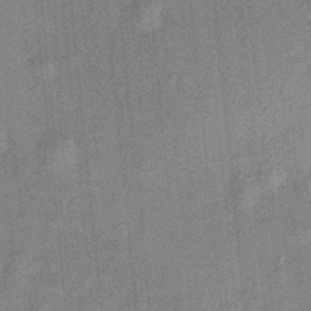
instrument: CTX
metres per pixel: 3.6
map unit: HNhu
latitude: 11.9150
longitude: 10.5952
